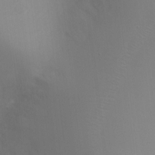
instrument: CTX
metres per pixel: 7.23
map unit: Ht
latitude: -8.6896
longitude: -28.4979
